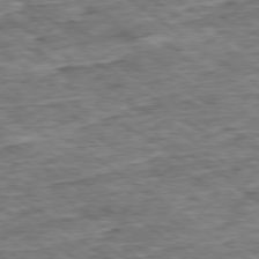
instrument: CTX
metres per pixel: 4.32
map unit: Ap
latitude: -79.2565
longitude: -85.6694
